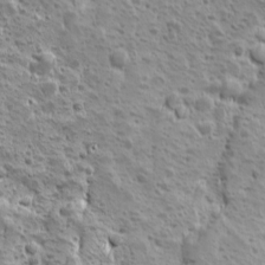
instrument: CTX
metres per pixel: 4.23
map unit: Ave
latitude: 10.2901
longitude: -104.8758
